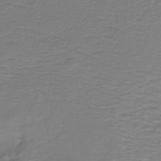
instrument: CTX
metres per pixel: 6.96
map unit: lHb
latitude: -41.2943
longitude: 52.1039
